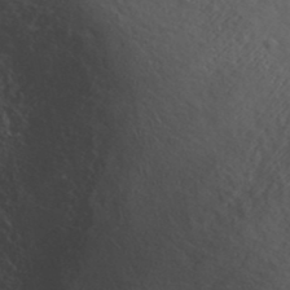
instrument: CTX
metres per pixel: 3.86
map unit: ANa
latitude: 39.3671
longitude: 21.2187
